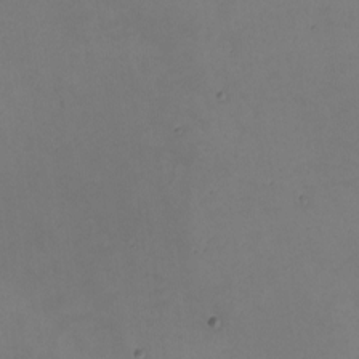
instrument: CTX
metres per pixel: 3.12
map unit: eHh
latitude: -2.2361
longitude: -74.6868
